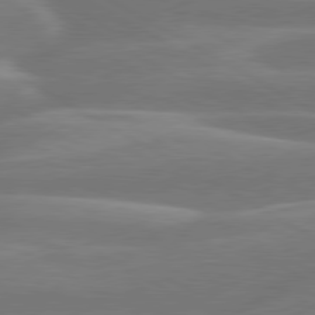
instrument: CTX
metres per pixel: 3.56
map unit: lApd
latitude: 79.9339
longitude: -129.4426
